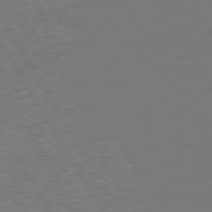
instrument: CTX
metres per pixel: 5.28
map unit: Hpe
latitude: 73.1781
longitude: -123.1592
